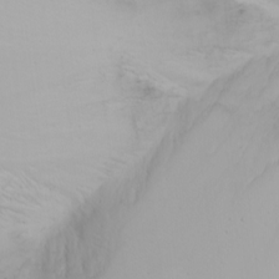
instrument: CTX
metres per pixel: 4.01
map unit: Htu
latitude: -4.2550
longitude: -89.1592
